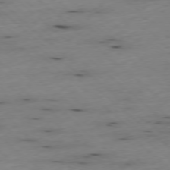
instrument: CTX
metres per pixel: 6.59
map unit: Ap
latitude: -77.7856
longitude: -89.6694
